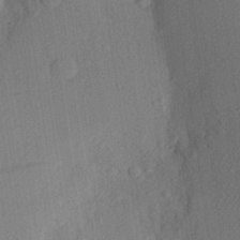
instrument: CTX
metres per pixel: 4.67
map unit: Aa
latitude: 27.8395
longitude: -145.7827
